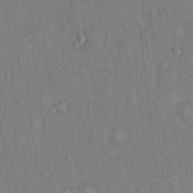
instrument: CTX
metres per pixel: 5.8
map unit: Hto
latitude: 13.8583
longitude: -58.5357
